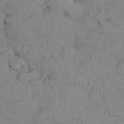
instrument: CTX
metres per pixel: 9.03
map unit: Nhu
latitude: 28.1389
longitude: -70.7813
